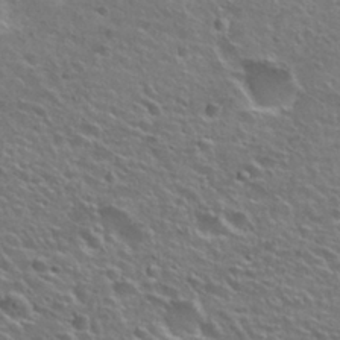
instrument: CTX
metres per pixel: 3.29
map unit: Hto
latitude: 26.1389
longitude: -50.1955
